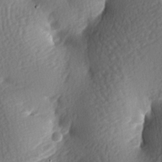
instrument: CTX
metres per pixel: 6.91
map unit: lAa
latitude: -7.6155
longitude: -126.3845
